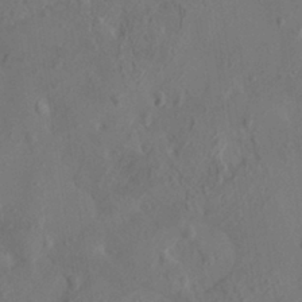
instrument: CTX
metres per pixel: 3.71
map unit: HNhu
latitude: 7.0458
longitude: -0.6490
